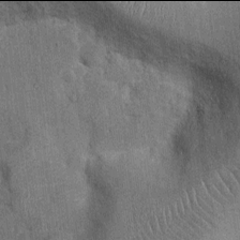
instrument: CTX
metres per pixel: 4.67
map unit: Ht
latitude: -2.0094
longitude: -13.9528
